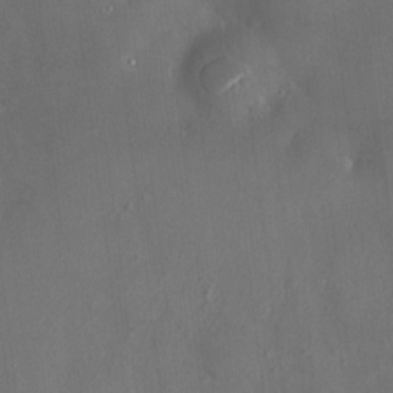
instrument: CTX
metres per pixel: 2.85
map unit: HNhu
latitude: 5.9150
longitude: 7.1809
